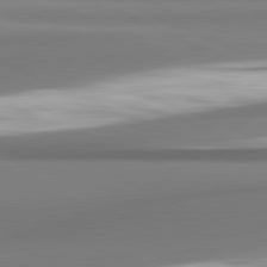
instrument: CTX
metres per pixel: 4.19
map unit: lApd
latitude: 81.8961
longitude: 176.2362
